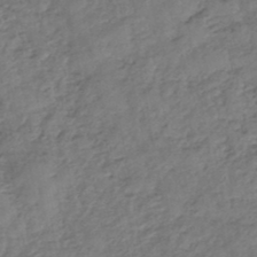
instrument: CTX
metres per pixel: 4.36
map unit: eHb
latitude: -45.3132
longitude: 83.8422
